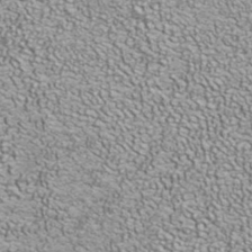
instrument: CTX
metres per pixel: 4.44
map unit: ANa
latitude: 40.1199
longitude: 21.1242
